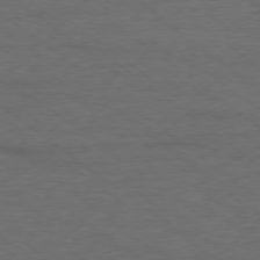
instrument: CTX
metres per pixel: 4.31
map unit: Ap
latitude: -78.4440
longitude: -91.9906
